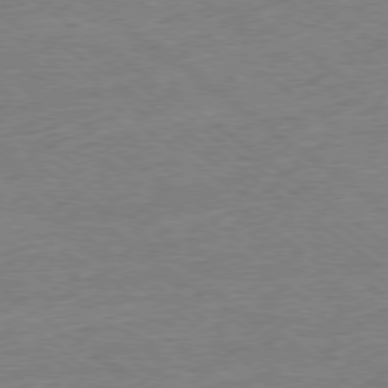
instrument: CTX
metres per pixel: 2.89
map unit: Ap
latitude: -78.9730
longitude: -49.5182
